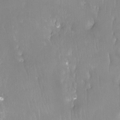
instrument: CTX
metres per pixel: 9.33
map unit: Ht
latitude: -15.4077
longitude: -43.7639
